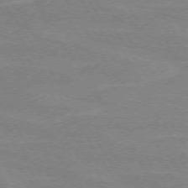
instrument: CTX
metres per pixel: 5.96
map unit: lApd
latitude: 72.8191
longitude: -56.7813
